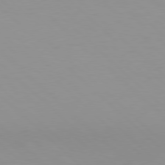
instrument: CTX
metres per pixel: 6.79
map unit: Hpe
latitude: 77.6882
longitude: -165.0081
